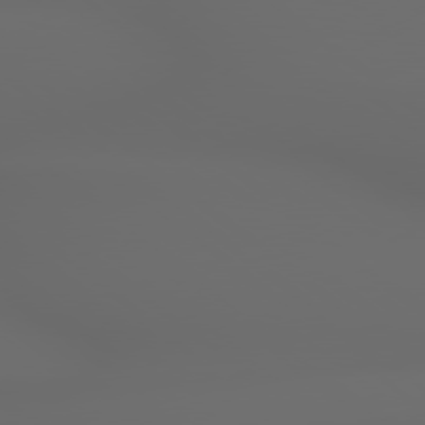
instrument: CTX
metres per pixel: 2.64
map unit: Hpe
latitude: 78.9136
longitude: -163.7261
